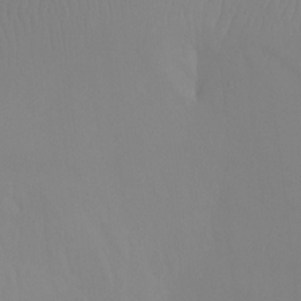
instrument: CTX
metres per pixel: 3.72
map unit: Ht
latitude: -8.1039
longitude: -33.3104
